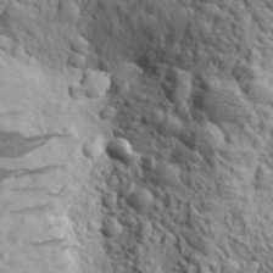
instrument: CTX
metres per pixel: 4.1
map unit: Aa
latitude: 23.4615
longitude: -143.8772
